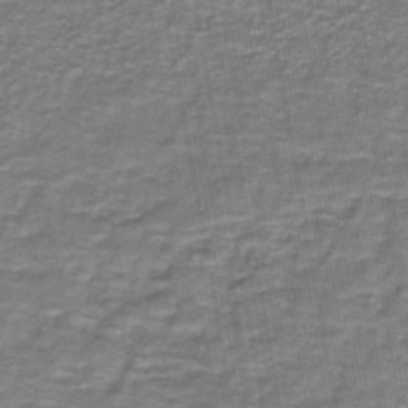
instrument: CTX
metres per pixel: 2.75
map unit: lHb
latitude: -43.2564
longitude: 55.4077
